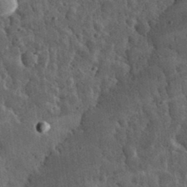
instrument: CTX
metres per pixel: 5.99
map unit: eHh
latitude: 33.0647
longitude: -79.7072
